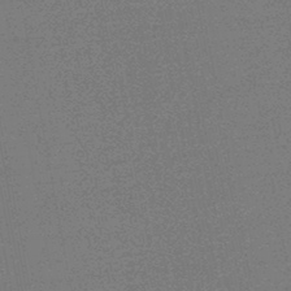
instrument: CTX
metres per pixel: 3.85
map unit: HNb
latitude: -45.7667
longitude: -39.8583
